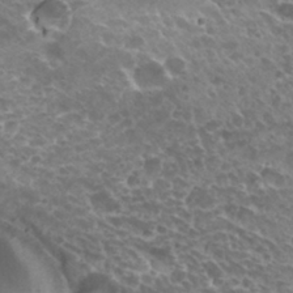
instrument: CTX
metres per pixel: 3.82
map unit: Hto
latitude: 30.7247
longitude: -41.9528
